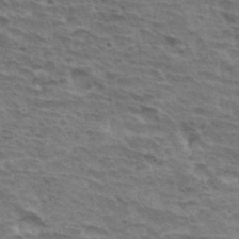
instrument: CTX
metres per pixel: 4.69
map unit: Hto
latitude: 34.4034
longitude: -43.8583
